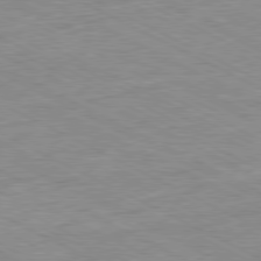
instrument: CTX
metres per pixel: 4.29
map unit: Ap
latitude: -80.9353
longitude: -76.1577
